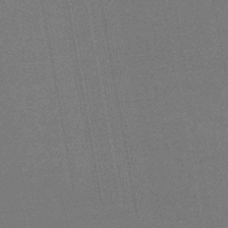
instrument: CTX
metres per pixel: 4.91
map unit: lHb
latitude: -47.0675
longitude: 68.1227
